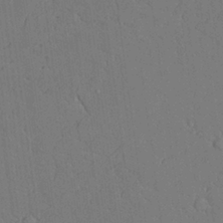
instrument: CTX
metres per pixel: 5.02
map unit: Aa
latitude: 26.3278
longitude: -137.8206
